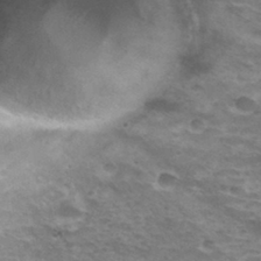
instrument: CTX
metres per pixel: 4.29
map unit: Hto
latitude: 31.8017
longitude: -42.3467
